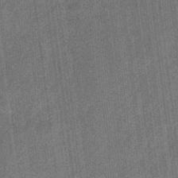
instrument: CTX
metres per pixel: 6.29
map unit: eHb
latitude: -31.9178
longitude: 73.8800
